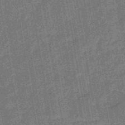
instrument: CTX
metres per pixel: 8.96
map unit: eHb
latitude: -45.8422
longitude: 87.2565
